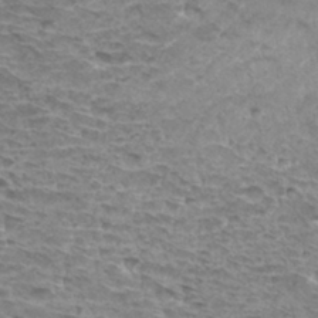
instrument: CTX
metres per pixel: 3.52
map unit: Hto
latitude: 32.9892
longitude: -39.8961
